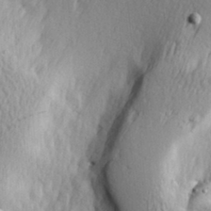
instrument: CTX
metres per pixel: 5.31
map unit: Hve
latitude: 23.4993
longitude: -97.4048
